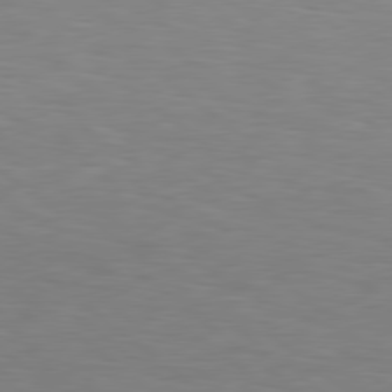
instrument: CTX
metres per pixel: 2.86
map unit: Hpe
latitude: 78.9514
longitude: -162.3090
